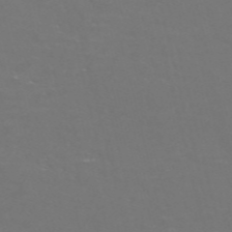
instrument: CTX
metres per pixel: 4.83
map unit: Nve
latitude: -57.2943
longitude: 52.2361
